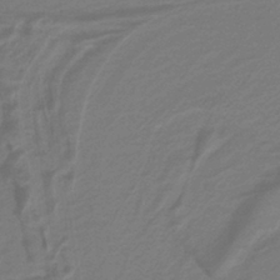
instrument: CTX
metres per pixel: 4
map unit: lHb
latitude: -39.0298
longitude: 55.4643
